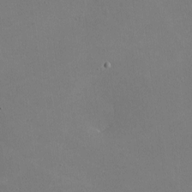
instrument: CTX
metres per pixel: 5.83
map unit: lHvf
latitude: -9.8233
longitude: -100.1200
